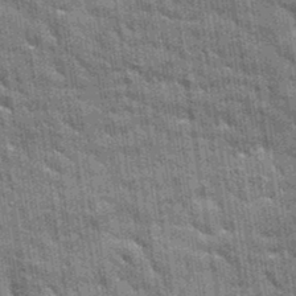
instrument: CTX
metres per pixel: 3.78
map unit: eAb
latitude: 35.2726
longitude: 112.4629
